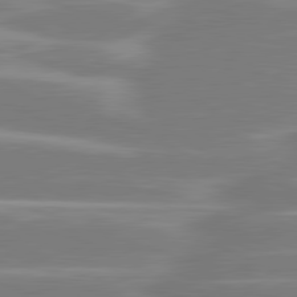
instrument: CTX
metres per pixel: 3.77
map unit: lApd
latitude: 81.0836
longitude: -130.9514
